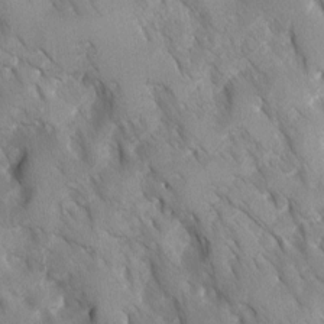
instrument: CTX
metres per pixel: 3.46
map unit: Ave
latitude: -10.7274
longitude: -118.4601
